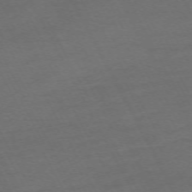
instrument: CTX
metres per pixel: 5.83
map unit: Hpe
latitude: -70.9920
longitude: 15.6722
